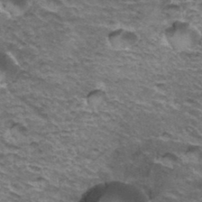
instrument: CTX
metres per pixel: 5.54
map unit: Hto
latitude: 35.8394
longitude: -42.5168
